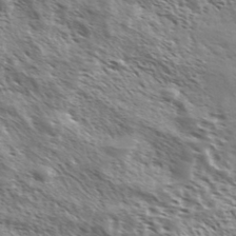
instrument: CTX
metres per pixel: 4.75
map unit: Ave
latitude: 37.2159
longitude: -111.3293
